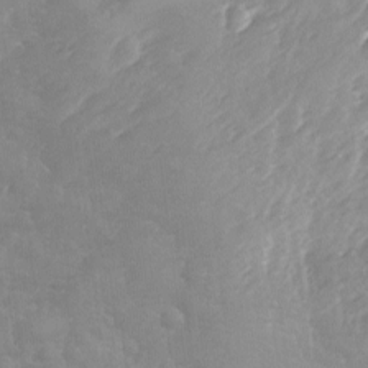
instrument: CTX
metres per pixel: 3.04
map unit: Ave
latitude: -8.3684
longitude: -117.4049
